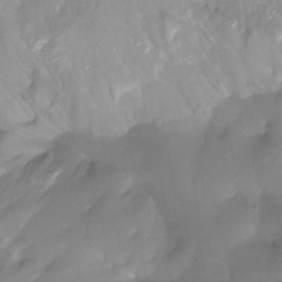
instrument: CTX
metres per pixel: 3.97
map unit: Htu
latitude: -14.8786
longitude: -46.9892
